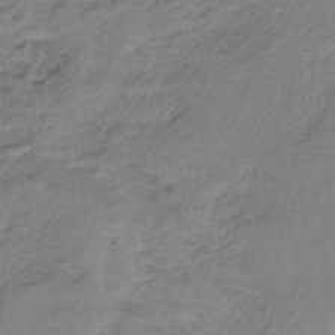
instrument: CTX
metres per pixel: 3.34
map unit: HNb
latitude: -33.6155
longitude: 58.5951
